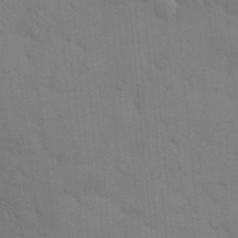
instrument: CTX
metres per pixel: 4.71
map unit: eHh
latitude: 18.8002
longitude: -64.1578
